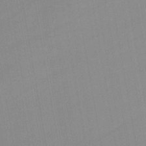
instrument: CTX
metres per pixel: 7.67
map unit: lHb
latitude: -44.4818
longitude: 72.9541
